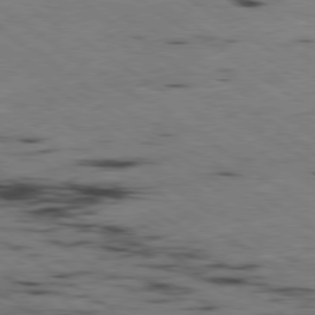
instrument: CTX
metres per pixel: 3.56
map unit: Hpe
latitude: -80.2551
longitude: 23.8612
